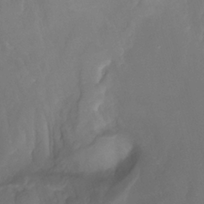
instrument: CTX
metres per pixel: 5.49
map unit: Nhu
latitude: -8.1417
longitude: -74.4034
